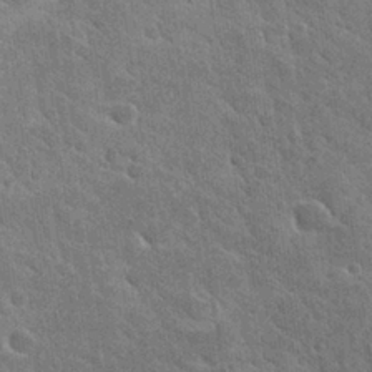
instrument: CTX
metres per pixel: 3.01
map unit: Hto
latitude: 27.8017
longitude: -38.5735
